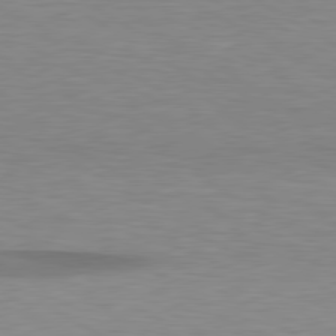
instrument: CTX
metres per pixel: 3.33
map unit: lApd
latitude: 79.4805
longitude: -88.6680
